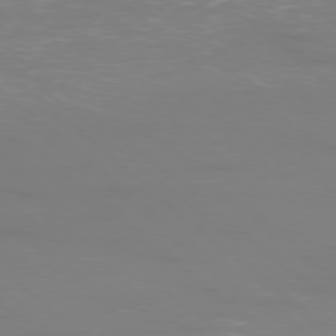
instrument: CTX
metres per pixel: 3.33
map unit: Ap
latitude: -77.7856
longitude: -94.7058
